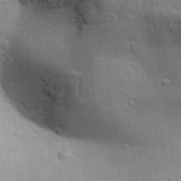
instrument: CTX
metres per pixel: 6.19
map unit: Aa
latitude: 31.4049
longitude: -144.8758
